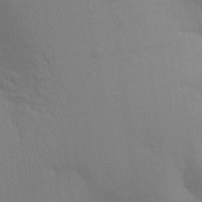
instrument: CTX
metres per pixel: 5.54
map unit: Aa
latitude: 24.8569
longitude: -145.3293
